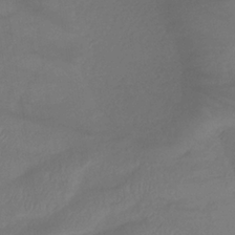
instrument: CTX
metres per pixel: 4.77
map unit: lHb
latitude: -35.0486
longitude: 67.5210
